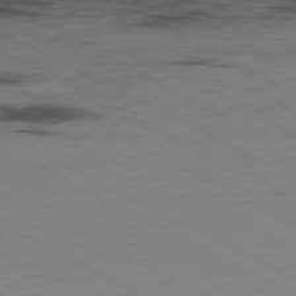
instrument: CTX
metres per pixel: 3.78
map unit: Ap
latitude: -80.5385
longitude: -94.6491
